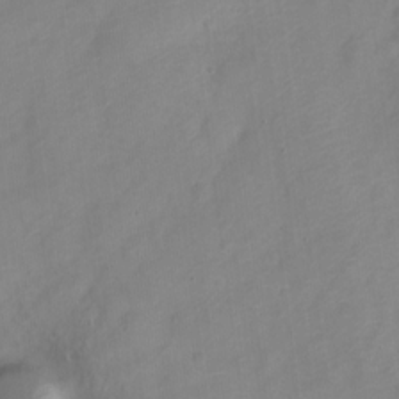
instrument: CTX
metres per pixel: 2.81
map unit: Nve
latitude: -21.9556
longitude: 106.6141
